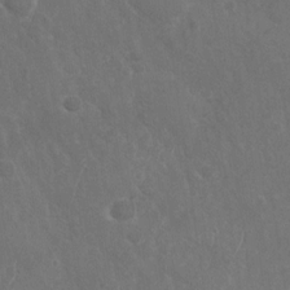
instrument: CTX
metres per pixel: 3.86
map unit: Nhu
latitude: -29.4077
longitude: -62.0444
